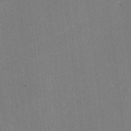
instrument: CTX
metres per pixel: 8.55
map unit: lHvf
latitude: -12.7463
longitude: -100.5357
